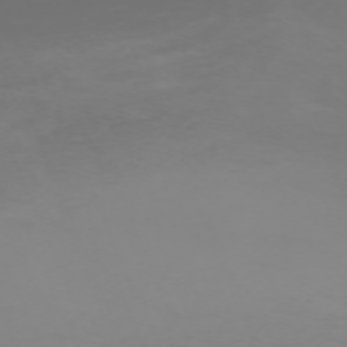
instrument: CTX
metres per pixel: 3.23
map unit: Nhu
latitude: -68.4817
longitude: 39.0298
